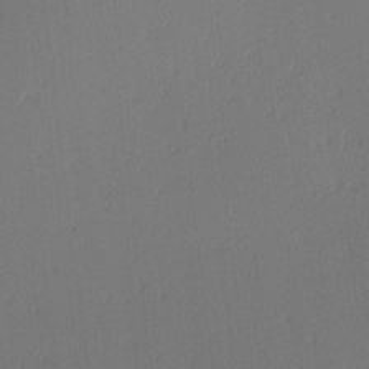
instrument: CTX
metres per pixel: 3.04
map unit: lAa
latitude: 2.0444
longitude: -115.7260
